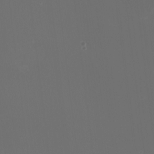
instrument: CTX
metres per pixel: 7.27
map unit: HNhu
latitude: -2.3684
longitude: -6.1767
